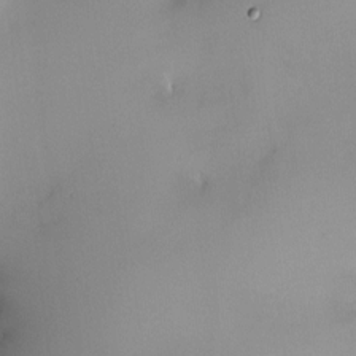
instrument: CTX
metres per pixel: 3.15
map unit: HNhu
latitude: 5.8205
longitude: 9.1998
